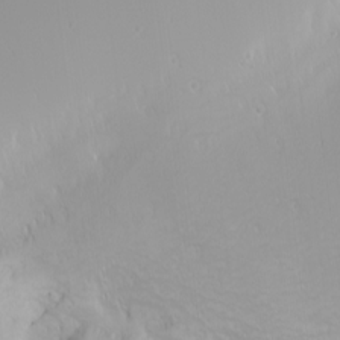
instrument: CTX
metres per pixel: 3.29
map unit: Nhu
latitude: -0.1606
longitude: -77.7638
